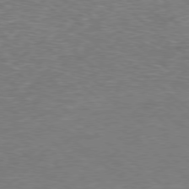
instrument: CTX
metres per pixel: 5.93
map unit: Hpe
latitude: -78.6707
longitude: 17.5022
